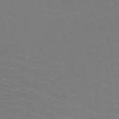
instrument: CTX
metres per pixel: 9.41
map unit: HNb
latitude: -49.2187
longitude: -46.2334
